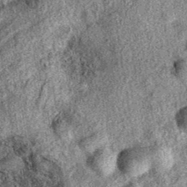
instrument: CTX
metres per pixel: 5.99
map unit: eAb
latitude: 38.2522
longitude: 109.1998
